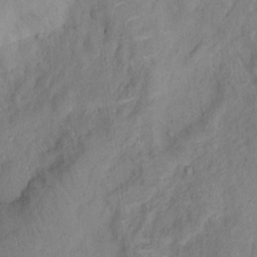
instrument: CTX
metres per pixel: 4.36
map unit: Ht
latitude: 12.1389
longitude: -40.5734
